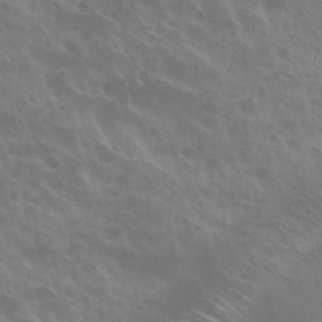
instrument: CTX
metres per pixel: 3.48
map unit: Nhu
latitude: 30.4979
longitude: -55.2537
